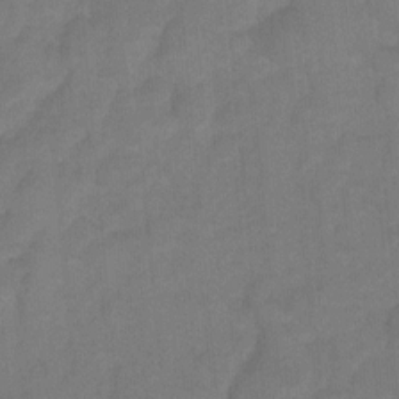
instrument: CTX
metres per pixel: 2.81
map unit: Hto
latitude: 4.9892
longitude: -31.0081
